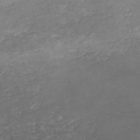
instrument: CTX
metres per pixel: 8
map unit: eHh
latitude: -54.2740
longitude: -90.5924
